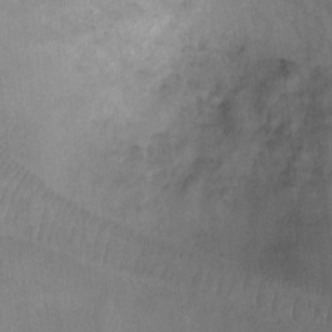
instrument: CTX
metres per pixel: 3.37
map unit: Ht
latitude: 4.0633
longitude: -29.2915
